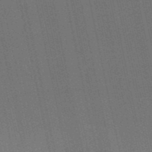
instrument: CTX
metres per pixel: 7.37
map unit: HNb
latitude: -52.9730
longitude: -42.8191
